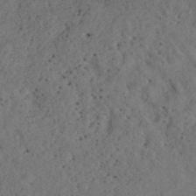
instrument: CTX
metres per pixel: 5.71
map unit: ANa
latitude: 39.4993
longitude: 21.6721
